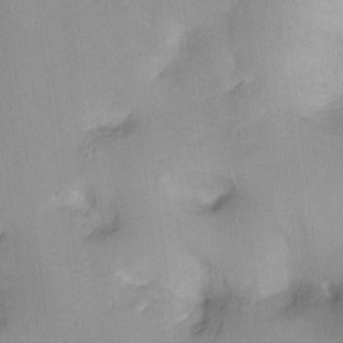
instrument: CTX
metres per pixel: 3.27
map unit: Nhu
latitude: -13.5588
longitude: -40.4789
